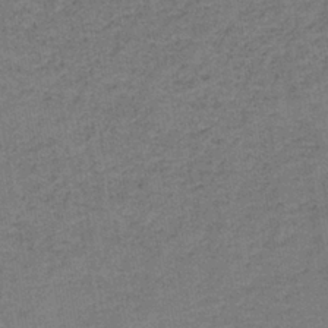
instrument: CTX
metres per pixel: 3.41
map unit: HNb
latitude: -37.0864
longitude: 51.8989
